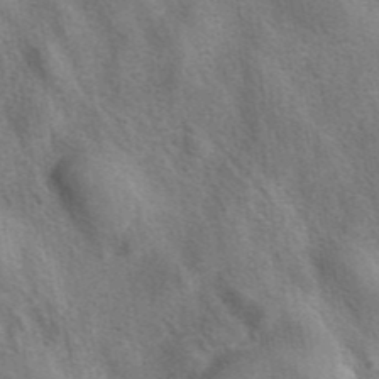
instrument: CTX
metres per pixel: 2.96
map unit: eAb
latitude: 40.9324
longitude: 107.4077
